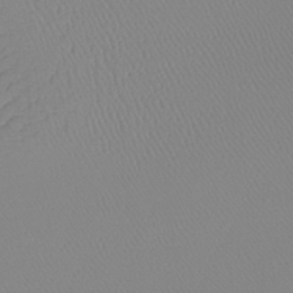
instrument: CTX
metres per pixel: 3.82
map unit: lHb
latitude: -41.0108
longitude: 61.3510
